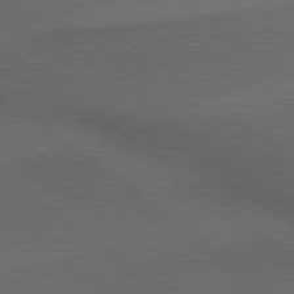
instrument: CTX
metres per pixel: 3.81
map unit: lApd
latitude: 79.5938
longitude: -176.5357
